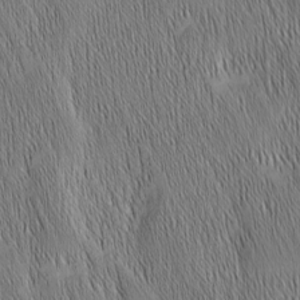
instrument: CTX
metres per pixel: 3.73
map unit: Nhu
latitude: -6.7274
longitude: -152.1956
